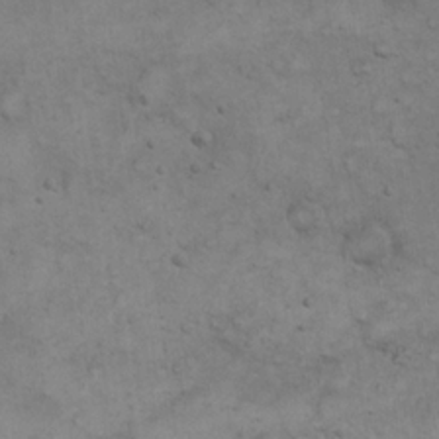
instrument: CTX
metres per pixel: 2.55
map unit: eHh
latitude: 20.5735
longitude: -59.5371
